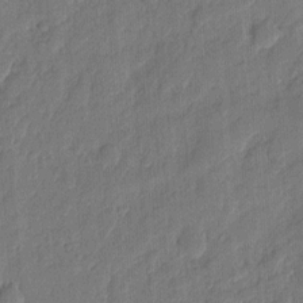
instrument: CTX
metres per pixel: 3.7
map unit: eHh
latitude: 7.2159
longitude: -73.4238
